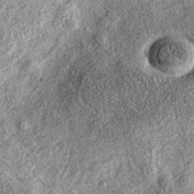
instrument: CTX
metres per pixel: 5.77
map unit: eAb
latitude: 37.9717
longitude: 107.0675
